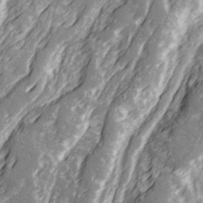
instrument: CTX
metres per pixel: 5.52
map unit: Ave
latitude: 22.1767
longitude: -132.4601
